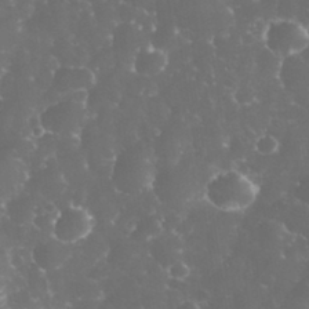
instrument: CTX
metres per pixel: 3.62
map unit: eHh
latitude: 32.9514
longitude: -63.5371
